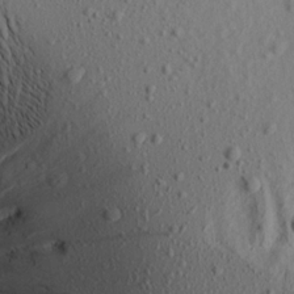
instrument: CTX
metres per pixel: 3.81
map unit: Aa
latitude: 16.8758
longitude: -144.2522
